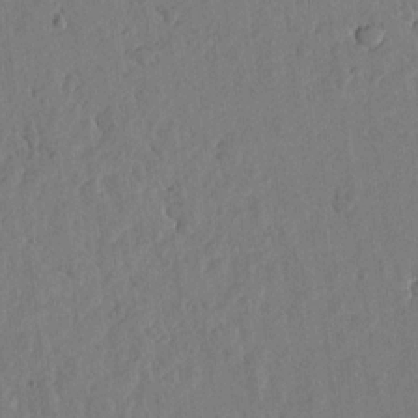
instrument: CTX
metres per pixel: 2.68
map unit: lHvf
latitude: 18.6112
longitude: -115.3481
